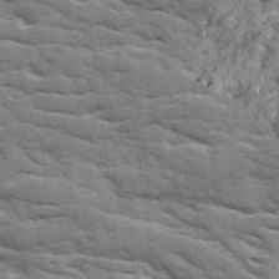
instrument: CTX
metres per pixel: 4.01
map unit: Ave
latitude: 18.5545
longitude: -129.5371
